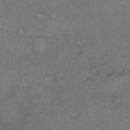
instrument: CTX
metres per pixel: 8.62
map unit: eHh
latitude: 14.5357
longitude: -64.5546
